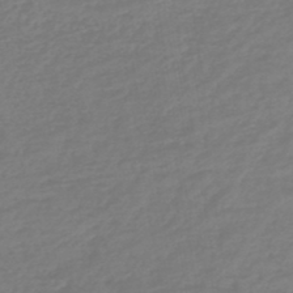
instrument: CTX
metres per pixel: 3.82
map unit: lHb
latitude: -45.2376
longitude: 70.8597
